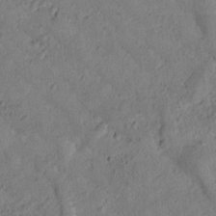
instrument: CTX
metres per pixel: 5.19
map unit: Htu
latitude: 0.3278
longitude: 175.5777
